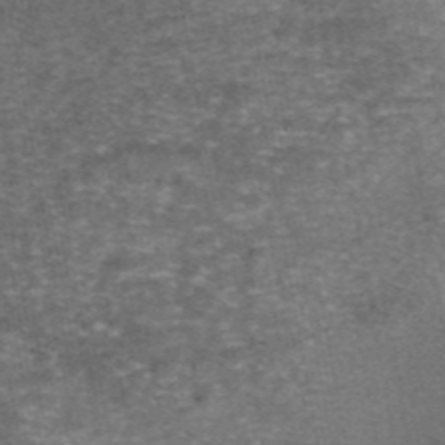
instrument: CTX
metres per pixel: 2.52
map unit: eAb
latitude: 46.8380
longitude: 104.7841
